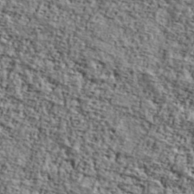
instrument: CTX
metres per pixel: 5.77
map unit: Ave
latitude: 42.3467
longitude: -110.3845
